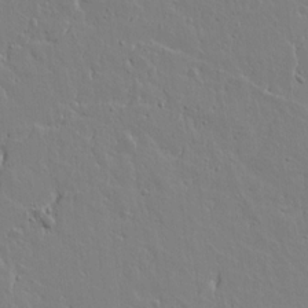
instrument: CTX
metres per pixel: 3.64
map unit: lAvf
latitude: 15.0837
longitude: -126.2901
